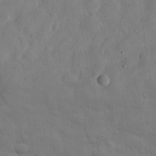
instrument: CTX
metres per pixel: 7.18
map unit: eHh
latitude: 29.8772
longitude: -75.5938
